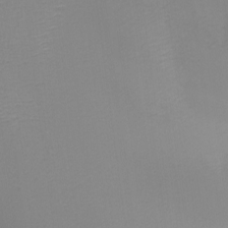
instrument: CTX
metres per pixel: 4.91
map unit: Nhu
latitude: -8.2361
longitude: -91.7639
